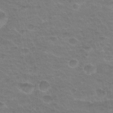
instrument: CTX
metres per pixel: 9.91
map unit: Nhu
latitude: 32.3656
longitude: -51.8205
